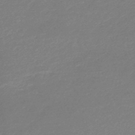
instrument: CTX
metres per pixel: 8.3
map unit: lHb
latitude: -45.1431
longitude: 59.2564
